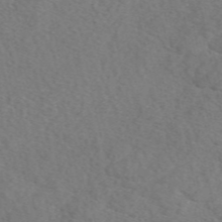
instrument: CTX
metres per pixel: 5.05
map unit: eAb
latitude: 48.9325
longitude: 107.5588
